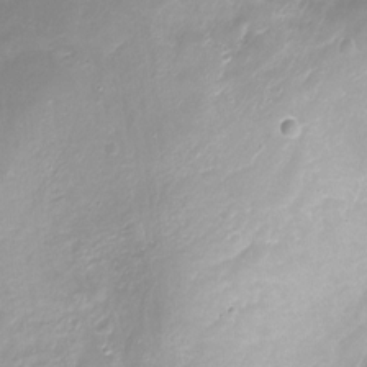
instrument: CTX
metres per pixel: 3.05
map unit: Hto
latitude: -13.1620
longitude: -39.5560
